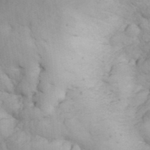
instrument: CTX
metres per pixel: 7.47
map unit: eHh
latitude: 32.1578
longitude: -66.5734
